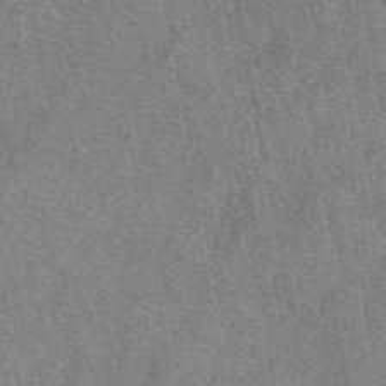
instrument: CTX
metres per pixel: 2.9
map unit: eAb
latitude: 48.0633
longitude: 112.0283
